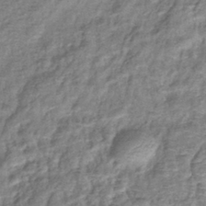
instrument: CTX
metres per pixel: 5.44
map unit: eHb
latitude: -39.7289
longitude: 81.3321
